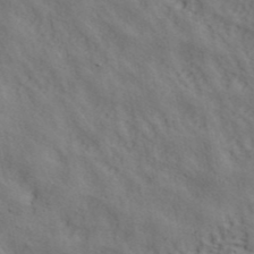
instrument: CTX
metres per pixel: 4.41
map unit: ANa
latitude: 41.8016
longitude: 55.5588
